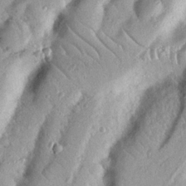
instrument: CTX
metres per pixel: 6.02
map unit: Nhu
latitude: 19.1214
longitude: -77.5938
